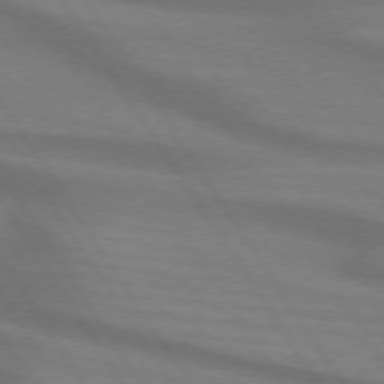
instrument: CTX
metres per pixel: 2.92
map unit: lApd
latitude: 73.9906
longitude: -62.8380
